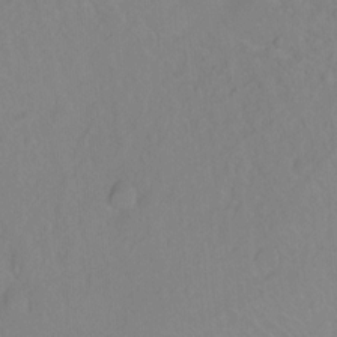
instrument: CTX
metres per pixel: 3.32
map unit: Ht
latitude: -8.9731
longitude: -38.3467
